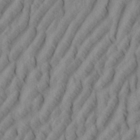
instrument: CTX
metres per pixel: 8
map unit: eHh
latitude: 34.6490
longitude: -137.5749
